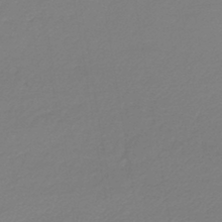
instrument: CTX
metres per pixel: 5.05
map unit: lHb
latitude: -44.4818
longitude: 60.4062
